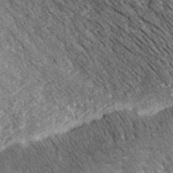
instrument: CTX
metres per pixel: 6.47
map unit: eHh
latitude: 43.1781
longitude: -90.3467
